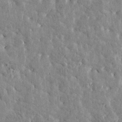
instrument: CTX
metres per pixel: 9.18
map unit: Htu
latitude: -3.4832
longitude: 175.7855
